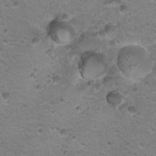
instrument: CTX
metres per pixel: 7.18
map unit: Hto
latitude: 20.9892
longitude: -32.4034
